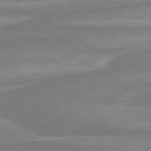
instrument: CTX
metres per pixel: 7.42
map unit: lApd
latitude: 80.6301
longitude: -174.9514
